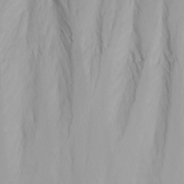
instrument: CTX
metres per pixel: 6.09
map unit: Nhu
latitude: -0.1228
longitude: -75.6505
